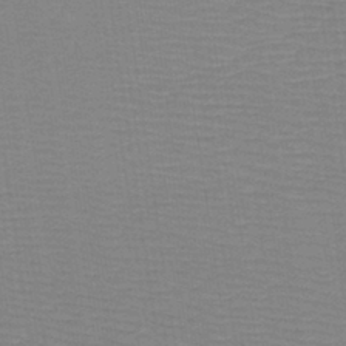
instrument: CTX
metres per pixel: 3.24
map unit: lHb
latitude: -41.0297
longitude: 52.9541
